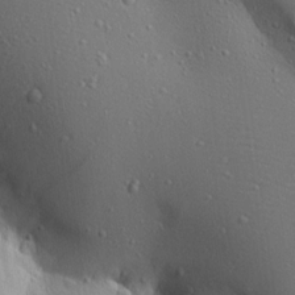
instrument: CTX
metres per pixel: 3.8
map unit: Ave
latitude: 18.0255
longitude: -141.3859
